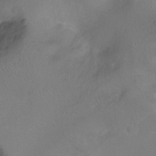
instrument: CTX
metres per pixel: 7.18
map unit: Ht
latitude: -11.3321
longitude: -35.5560
